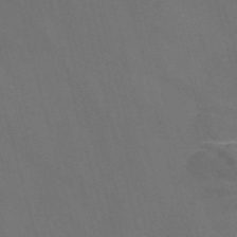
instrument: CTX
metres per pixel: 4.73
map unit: Nve
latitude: -57.9178
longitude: 65.4644
